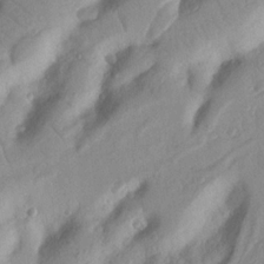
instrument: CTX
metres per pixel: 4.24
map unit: Nhu
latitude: 19.4048
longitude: -77.1025
